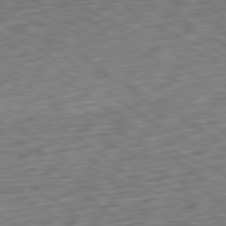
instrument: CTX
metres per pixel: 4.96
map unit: Ap
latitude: -80.5007
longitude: -69.6505
